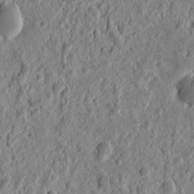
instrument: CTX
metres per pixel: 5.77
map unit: eHh
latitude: 10.0633
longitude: -73.6316
